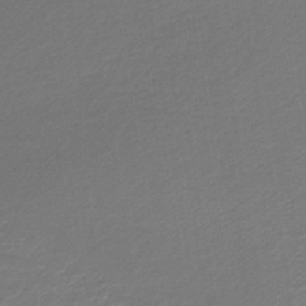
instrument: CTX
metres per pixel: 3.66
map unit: lHb
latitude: -44.8975
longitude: 59.3509
